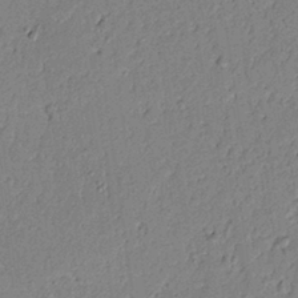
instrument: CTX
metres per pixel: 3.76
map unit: Htu
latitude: 0.4223
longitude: 173.5399
